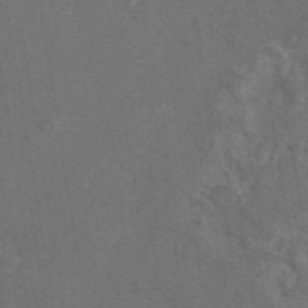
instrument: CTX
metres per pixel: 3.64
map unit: eAb
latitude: 46.3279
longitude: 109.5966
